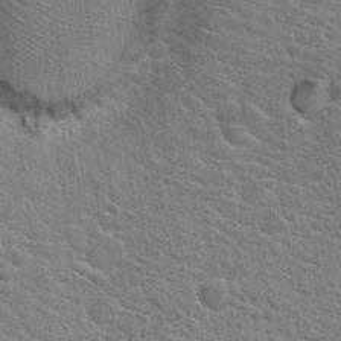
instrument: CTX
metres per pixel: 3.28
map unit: Hto
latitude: 20.6680
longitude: -44.2711
